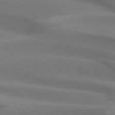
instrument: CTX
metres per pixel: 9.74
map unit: lApd
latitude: 73.2159
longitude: -50.1577
